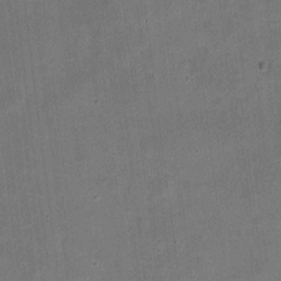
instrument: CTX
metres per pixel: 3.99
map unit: eHh
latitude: 4.5924
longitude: -66.4979
